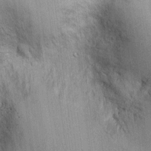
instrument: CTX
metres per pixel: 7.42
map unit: Ht
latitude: -3.5588
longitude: -13.9717
